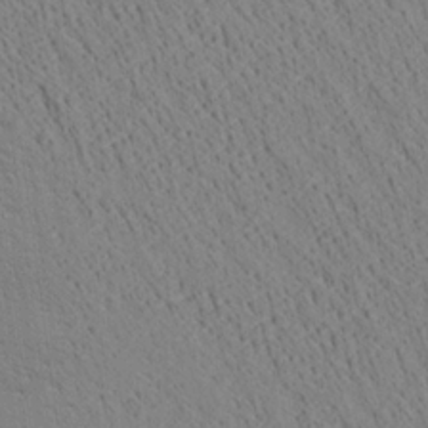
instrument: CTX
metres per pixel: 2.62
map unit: Ave
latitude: 21.4994
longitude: -140.3089
